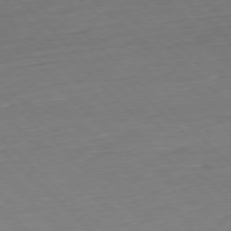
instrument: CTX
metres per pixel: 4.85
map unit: Hpe
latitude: -77.8044
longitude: 13.4455
